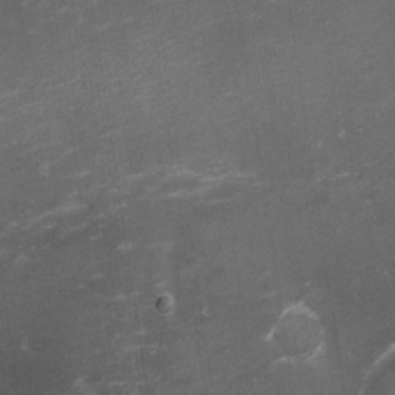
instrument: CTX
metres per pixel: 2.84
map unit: eHh
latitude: -1.7667
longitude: -79.2726
